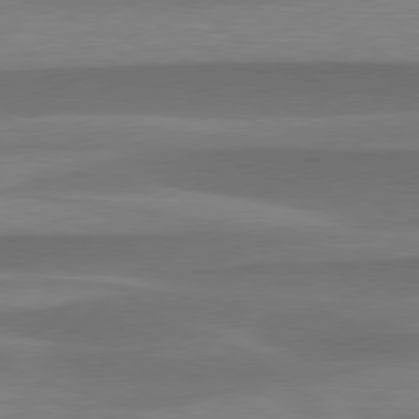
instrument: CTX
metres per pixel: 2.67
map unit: lApd
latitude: 79.3860
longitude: -94.5168
